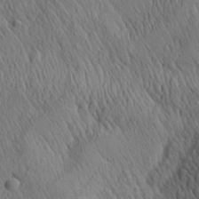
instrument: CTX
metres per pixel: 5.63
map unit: Aa
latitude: 26.5735
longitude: -141.3103
